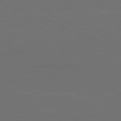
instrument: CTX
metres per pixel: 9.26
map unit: Hpe
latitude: -81.8423
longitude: 20.7085
